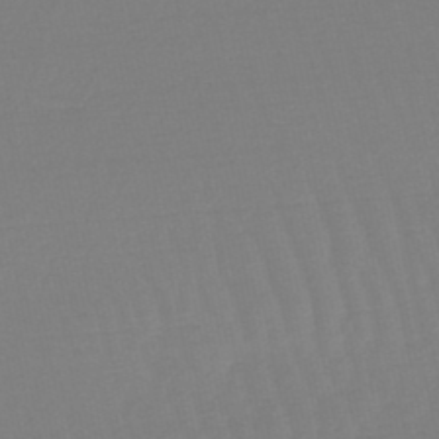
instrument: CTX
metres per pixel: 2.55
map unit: lHb
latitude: -49.0109
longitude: 66.9353
